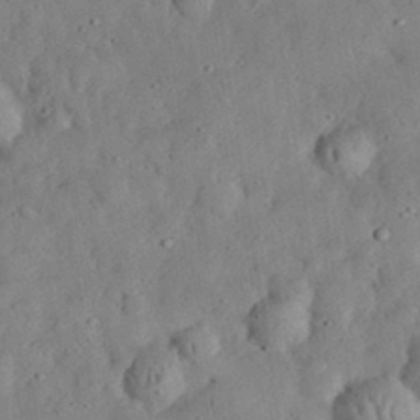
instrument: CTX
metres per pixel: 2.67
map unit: eHh
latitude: 33.1592
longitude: -75.2726
